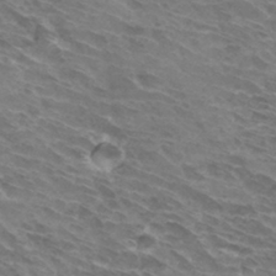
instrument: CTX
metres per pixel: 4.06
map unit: Hto
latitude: 32.6113
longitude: -43.1025
